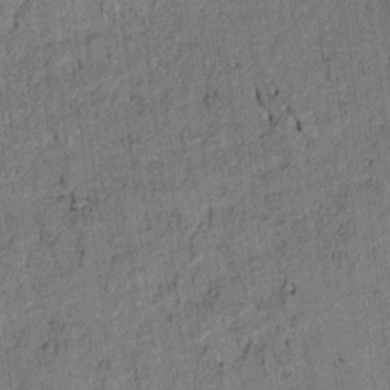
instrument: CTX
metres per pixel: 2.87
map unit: lAvf
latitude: 4.5735
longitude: 168.5006
